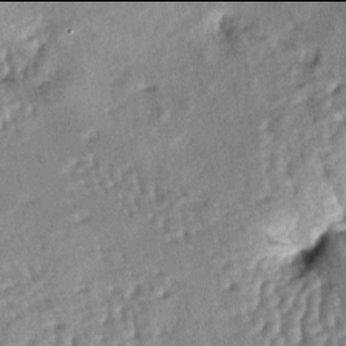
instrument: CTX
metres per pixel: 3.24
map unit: lAa
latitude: -6.0094
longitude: -125.8583
